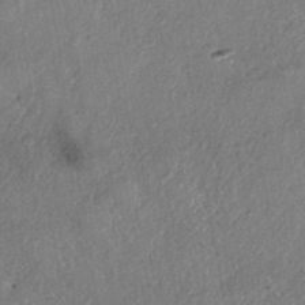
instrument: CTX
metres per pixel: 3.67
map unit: eHh
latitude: -41.2754
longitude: 119.9367
